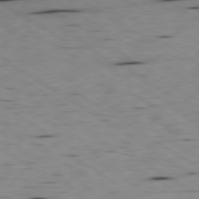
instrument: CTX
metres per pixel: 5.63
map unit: Ap
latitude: -80.1417
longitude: -101.2915
